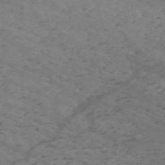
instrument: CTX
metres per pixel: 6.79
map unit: HNb
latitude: -55.7289
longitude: -45.4048
